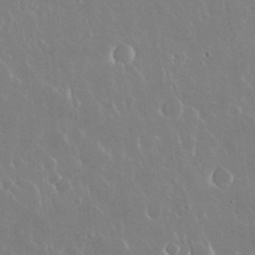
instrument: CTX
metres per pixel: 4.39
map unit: Nhu
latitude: 30.4790
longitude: -56.5167
